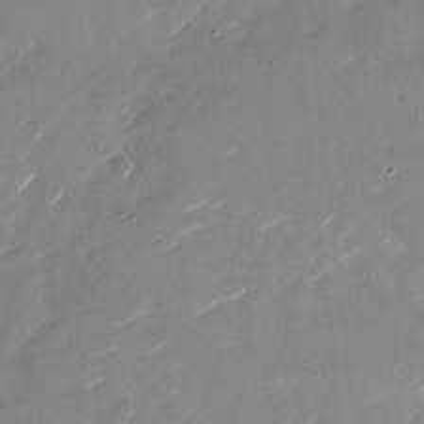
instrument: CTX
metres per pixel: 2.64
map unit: Nhu
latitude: -26.9163
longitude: -73.9528
